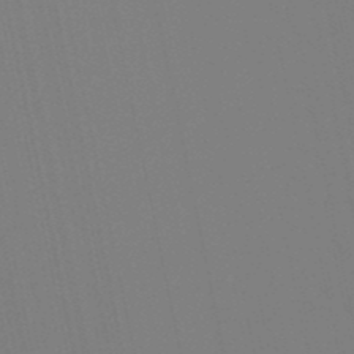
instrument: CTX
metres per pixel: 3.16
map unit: lHb
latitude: -49.5588
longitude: 75.3888
